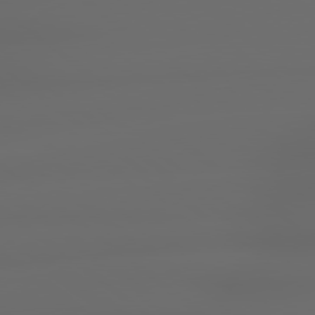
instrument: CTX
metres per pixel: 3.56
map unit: lApd
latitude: 78.9514
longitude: -135.6694
